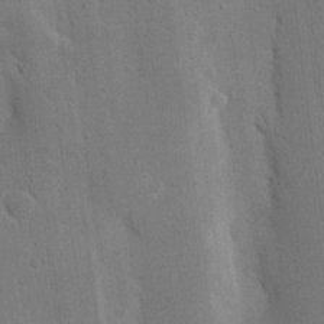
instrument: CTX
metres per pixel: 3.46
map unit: Nhu
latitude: 15.8395
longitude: -77.7638
